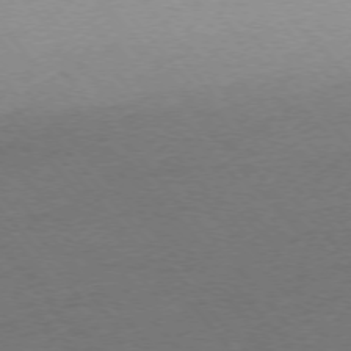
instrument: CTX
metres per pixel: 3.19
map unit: Ap
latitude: -76.0283
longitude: -94.4790
